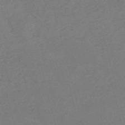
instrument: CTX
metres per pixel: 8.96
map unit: HNb
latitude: -53.8800
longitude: -46.7058
